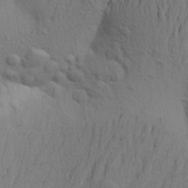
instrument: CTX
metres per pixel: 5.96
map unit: Aa
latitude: 22.5357
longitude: -148.6302
